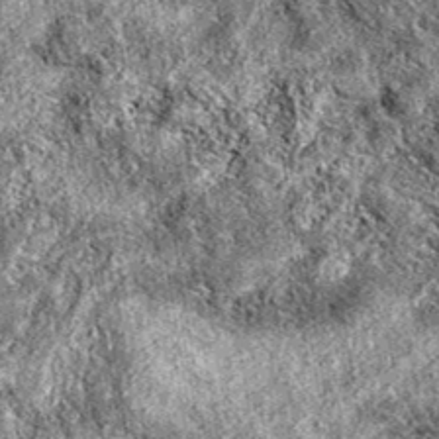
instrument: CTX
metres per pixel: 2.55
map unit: eAb
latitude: 38.5735
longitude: 111.7667
